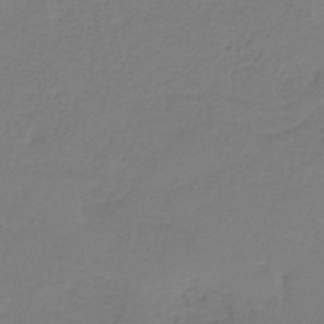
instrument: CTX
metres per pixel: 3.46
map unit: HNb
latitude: -35.6533
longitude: 53.8800
